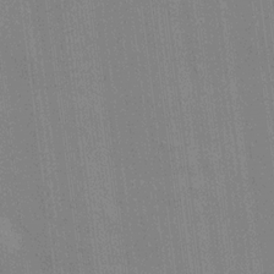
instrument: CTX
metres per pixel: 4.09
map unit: HNhu
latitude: 14.4601
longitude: 13.0109
